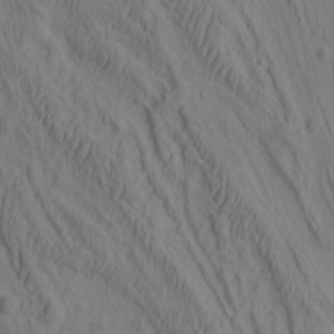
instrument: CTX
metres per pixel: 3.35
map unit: eHh
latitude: -1.4455
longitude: 16.0094
